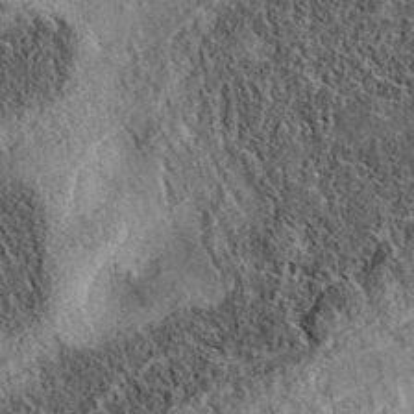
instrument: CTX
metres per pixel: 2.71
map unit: eAb
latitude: 36.1578
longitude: 109.7667
